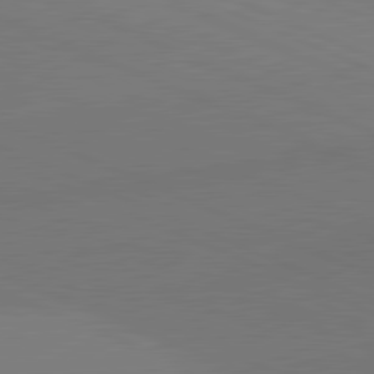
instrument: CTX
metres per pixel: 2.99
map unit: lApd
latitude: 81.3671
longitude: 136.2928
